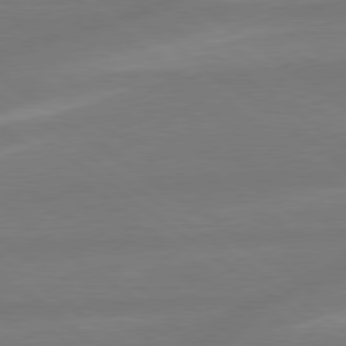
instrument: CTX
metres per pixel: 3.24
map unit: lApd
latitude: 79.1592
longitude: -141.9906
